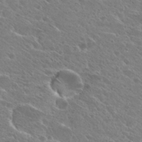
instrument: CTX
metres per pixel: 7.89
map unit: Hto
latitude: 27.2726
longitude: -39.5938
